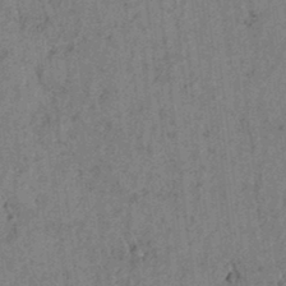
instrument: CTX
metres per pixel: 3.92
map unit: lAvf
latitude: 5.5182
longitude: 158.7274
